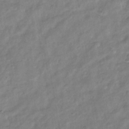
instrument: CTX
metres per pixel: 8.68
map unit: Nhu
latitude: -39.4266
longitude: -80.9703
